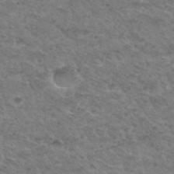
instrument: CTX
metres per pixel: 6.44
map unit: Hto
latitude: 32.6302
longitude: -49.1214
